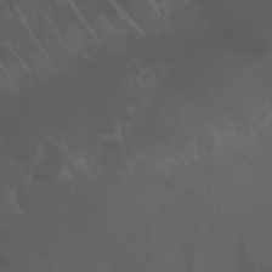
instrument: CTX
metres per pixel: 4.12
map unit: Nhu
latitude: 23.1970
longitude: -64.9703
